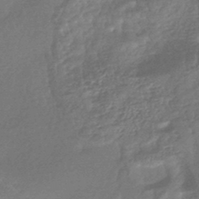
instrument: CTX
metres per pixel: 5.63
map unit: HNhu
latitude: -44.0094
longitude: 93.5966
